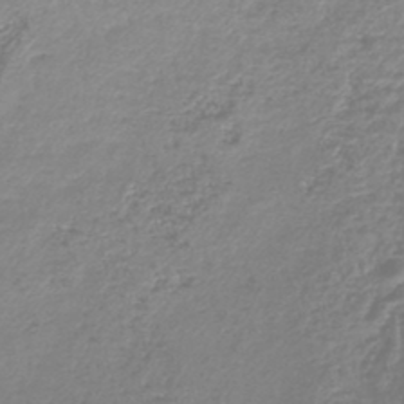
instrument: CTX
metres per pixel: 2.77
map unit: lHb
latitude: -44.2928
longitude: 76.5196
